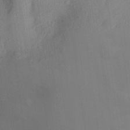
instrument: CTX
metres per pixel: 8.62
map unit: Aa
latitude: 27.4427
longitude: -145.9150
